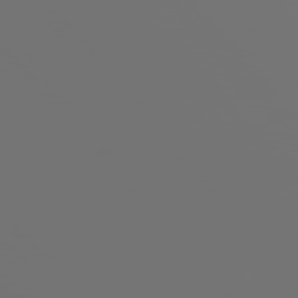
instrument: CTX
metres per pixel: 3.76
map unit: Hpe
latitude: 76.1011
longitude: -127.6694
